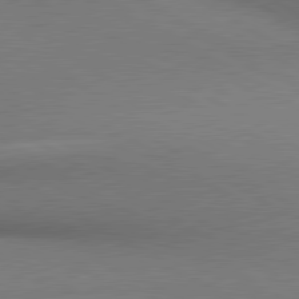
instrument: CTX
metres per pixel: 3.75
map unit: lApd
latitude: 80.5735
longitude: 136.3873
